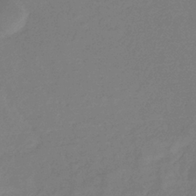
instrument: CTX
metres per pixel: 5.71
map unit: eHb
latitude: -37.2376
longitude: 78.9352
